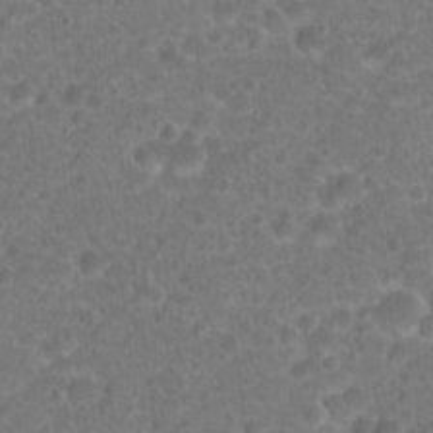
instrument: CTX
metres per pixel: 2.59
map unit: Hto
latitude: 18.5356
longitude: -40.4789
